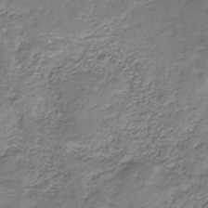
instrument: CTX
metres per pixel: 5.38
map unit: eHb
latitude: -30.7085
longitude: 69.4643
